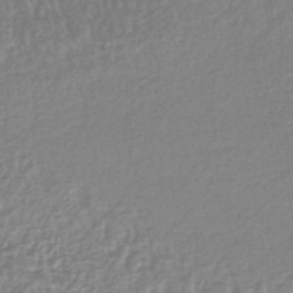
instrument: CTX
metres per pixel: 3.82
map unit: lHb
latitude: -44.7085
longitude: 67.7855
